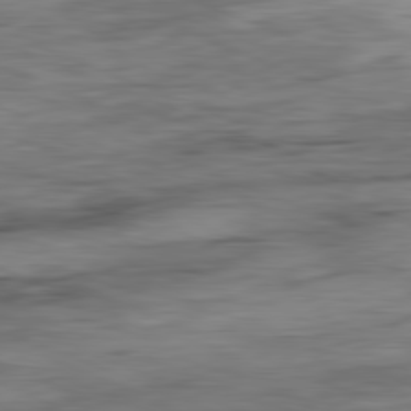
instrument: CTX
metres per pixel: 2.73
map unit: Ap
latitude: -81.5588
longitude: -80.5168
